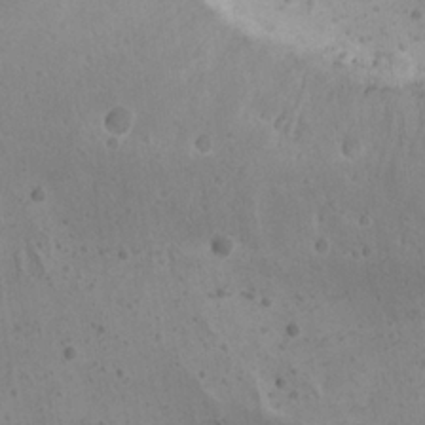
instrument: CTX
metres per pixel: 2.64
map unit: Nhu
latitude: 21.9717
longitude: -72.1578
